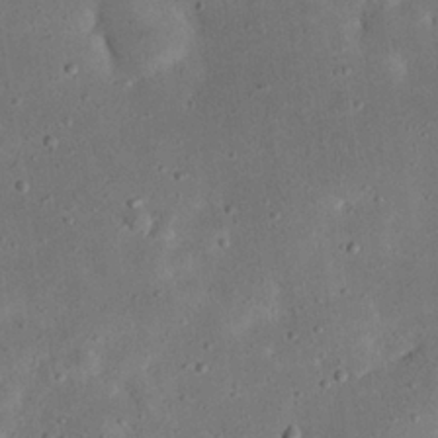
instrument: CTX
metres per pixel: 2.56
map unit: eHh
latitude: 24.0444
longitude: -67.8961
